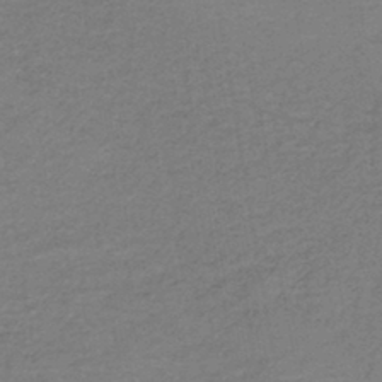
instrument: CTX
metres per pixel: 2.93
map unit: HNb
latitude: -42.5384
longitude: 49.7289
